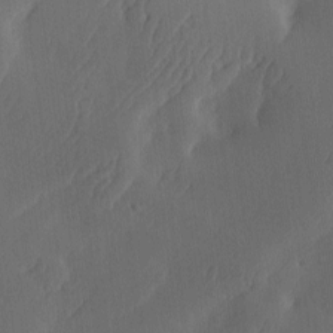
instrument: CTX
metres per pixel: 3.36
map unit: Ave
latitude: -11.1242
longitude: -121.8962
